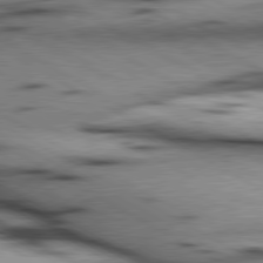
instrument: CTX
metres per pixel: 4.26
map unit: lApd
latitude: 80.2333
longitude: 162.2550
